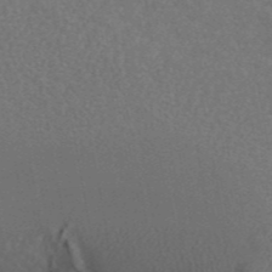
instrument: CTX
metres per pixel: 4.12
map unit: ANa
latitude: 43.6883
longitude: 29.8233
